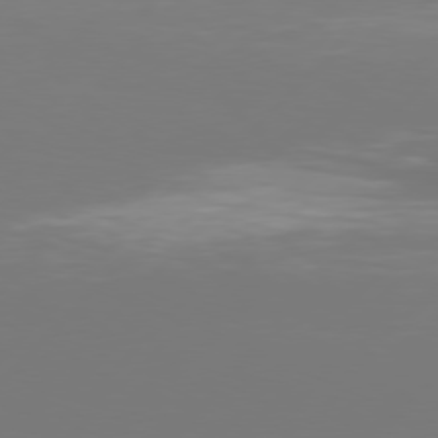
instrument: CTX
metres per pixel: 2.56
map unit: Hpe
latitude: 76.9702
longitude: -137.4427
